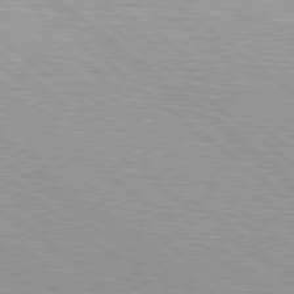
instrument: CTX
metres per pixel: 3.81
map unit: Hpe
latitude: 78.7058
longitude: -140.9135
